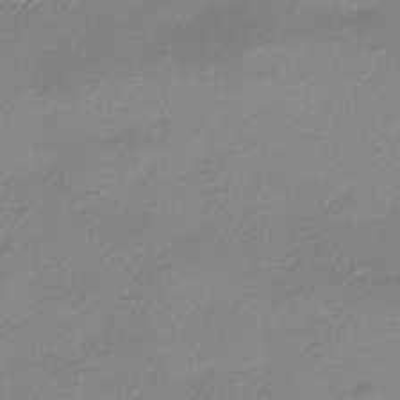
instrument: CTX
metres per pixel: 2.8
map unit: HNhu
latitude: -41.1998
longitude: 94.8030
